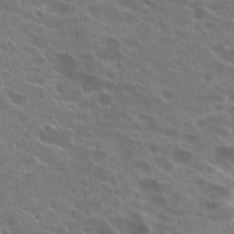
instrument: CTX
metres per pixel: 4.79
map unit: Hto
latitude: 22.1767
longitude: -38.6679
